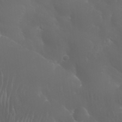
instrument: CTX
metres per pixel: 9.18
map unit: Nhu
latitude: 28.6490
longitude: -66.6301
